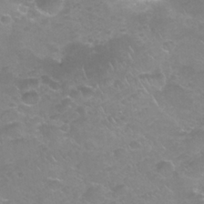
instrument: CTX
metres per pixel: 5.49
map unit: Nhu
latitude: 25.3859
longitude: -52.9136
